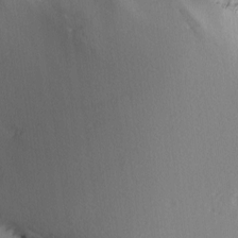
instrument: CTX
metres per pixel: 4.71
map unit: Ave
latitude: 2.5168
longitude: -111.0459
